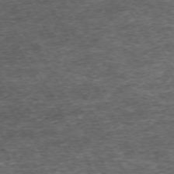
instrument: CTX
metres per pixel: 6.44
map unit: Hpe
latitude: -71.2187
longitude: 13.1242
